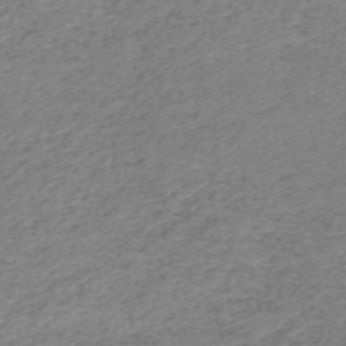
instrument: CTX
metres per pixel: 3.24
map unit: HNb
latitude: -51.7100
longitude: -52.9325
